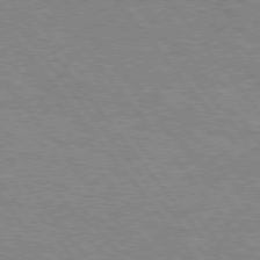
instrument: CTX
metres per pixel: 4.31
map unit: Hpe
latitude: 75.5938
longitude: -156.7435
